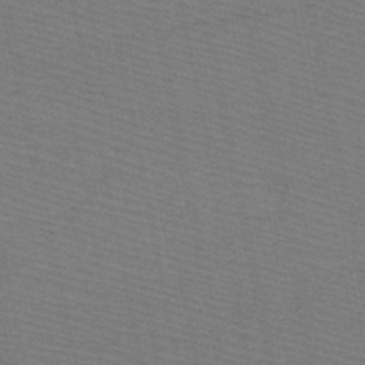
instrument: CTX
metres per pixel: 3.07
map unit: HNb
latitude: -48.6330
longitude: -41.0080
